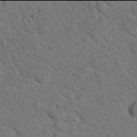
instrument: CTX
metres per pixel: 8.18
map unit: lHvf
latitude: 13.9906
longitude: 178.6329
